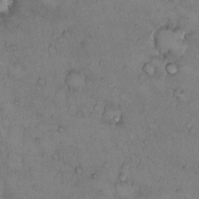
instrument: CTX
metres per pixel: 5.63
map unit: Hto
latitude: 10.9325
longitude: -58.2900
